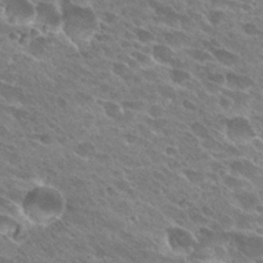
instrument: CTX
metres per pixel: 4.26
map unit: Hto
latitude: 27.9528
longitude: -42.0255
